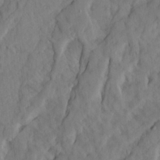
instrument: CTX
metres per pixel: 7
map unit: Ave
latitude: 23.3293
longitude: -132.9892
